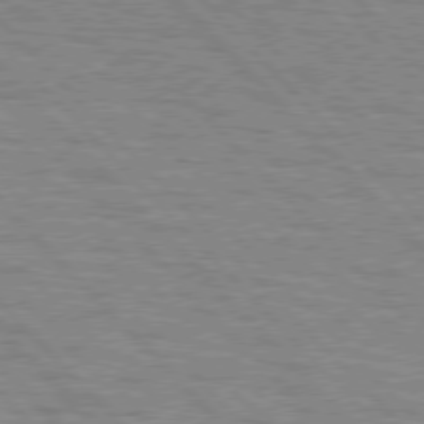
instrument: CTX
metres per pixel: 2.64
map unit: lApd
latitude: 77.1025
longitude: -72.2145
